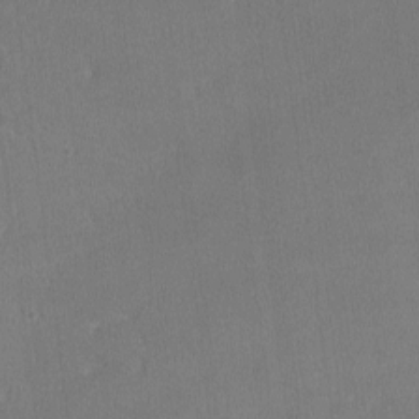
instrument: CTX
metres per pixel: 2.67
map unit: lHvf
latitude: -11.8234
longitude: -100.2145
